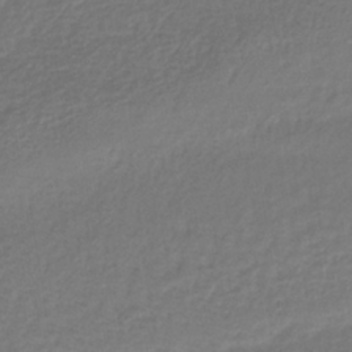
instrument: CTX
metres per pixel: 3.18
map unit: lHb
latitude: -37.0864
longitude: 70.4818
